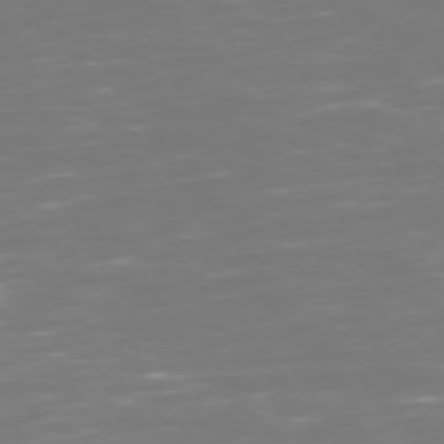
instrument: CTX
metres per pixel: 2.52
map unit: Hpe
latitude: 73.0081
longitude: -126.5546
